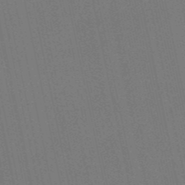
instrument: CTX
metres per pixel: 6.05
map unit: eHb
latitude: -50.8408
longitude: 69.6343
